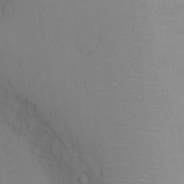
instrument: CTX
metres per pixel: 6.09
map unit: Nhu
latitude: 12.9703
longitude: -27.6883
